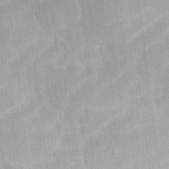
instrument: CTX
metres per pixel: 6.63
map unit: Ave
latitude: 12.2901
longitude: -106.3656
